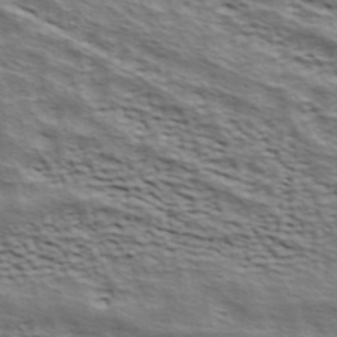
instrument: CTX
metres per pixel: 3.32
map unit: ANa
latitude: 41.7828
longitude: 49.7667
